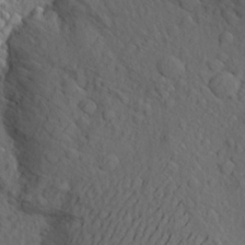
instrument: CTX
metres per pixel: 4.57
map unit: Aa
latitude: 24.7246
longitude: -146.4412
